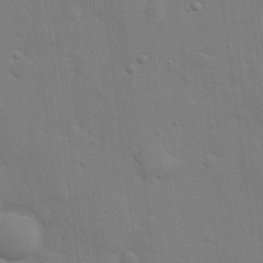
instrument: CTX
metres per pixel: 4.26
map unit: eHh
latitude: 25.8583
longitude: -81.5749
